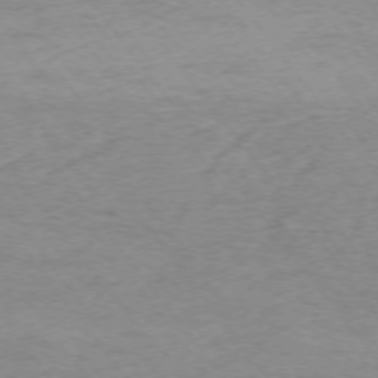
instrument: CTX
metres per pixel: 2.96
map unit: Ap
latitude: -74.8030
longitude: -78.7624
